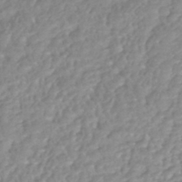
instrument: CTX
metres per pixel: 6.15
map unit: HNhu
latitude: -46.8786
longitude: 92.0094
